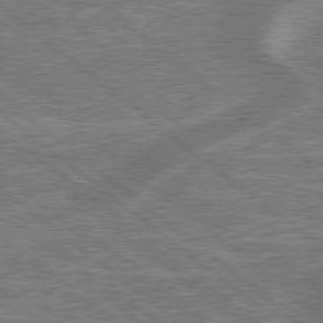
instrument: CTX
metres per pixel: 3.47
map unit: lApd
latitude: 79.3293
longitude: 174.9730
